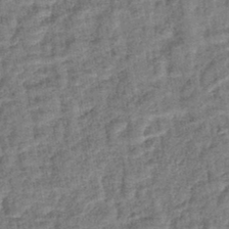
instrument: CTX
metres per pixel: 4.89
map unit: lHb
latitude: -42.4440
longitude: 79.2376
